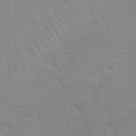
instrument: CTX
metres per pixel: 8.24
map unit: Nhu
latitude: 26.6680
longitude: -61.4048
